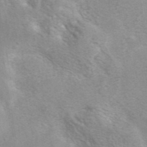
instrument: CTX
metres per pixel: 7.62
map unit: eAb
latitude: 41.6882
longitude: 107.1431
